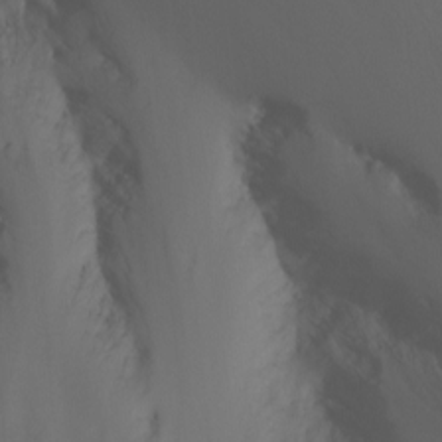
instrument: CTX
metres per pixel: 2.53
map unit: Nhu
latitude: -4.6896
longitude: -75.8583
